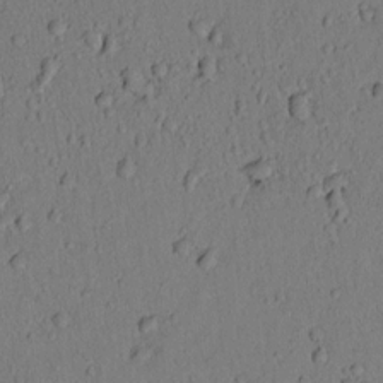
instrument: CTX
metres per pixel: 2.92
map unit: lAvf
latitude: 8.5735
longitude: 169.9556
